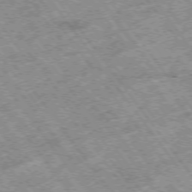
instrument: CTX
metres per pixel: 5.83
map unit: Hpe
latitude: -75.2943
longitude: -21.1781
